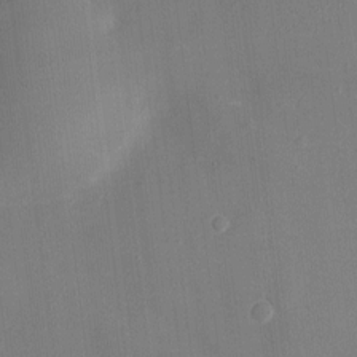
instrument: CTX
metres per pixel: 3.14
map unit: Ht
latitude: -6.8030
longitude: -25.9906
